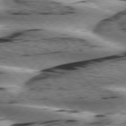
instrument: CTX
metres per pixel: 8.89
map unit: lApd
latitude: 76.4223
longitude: -78.7247
